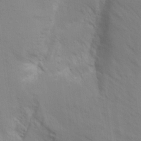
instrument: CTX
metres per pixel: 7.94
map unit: Aa
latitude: 16.2523
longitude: -145.6505
